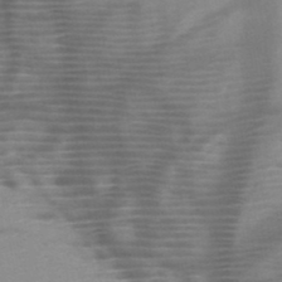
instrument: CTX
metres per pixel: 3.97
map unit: HNb
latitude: -46.1794
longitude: -41.1592
